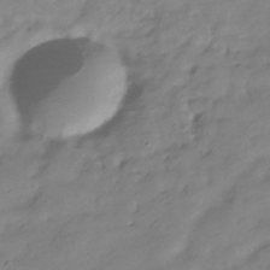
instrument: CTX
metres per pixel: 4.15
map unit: Hve
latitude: -32.0850
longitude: 91.4644
